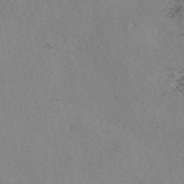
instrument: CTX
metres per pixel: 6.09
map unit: eAb
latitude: 50.0255
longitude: 107.3699
